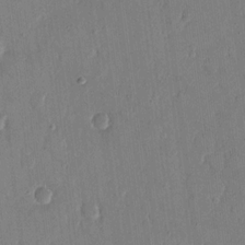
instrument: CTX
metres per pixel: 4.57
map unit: eHh
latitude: 14.4223
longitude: -69.2348
